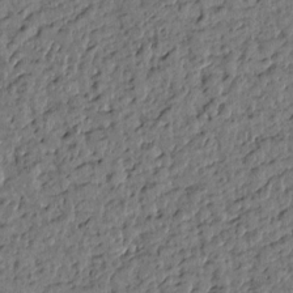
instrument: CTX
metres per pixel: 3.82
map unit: Htu
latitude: 0.4223
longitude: -179.0837
